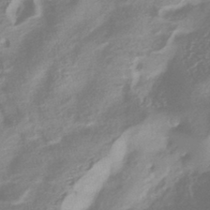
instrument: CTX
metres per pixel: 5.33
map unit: HNhu
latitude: -42.5195
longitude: 91.2376
